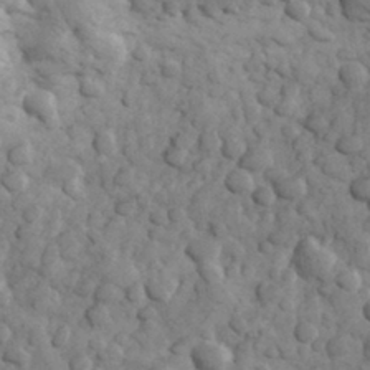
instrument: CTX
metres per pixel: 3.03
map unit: eHh
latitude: 32.1956
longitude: -68.3467
